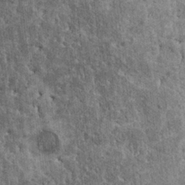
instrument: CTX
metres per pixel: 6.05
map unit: HNhu
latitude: 3.2537
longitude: 4.9163
